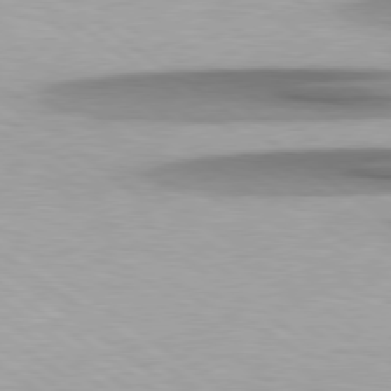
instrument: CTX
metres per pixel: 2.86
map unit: Hpe
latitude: 78.8569
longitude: -134.3278
